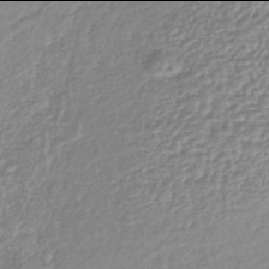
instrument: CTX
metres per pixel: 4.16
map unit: lHb
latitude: -42.0094
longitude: 68.7274
